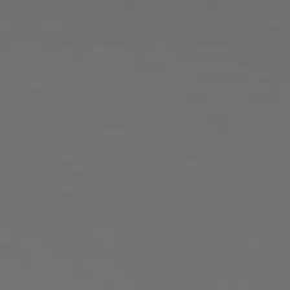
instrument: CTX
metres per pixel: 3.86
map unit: Hpe
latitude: 77.0458
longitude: -135.1025
